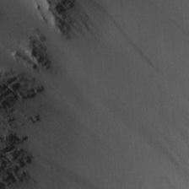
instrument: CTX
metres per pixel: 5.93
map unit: Aa
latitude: 13.8961
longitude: -140.9702
